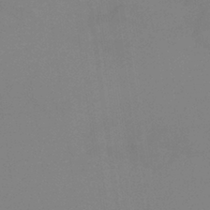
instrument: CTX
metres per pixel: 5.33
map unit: HNb
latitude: -36.8030
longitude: 54.5385
